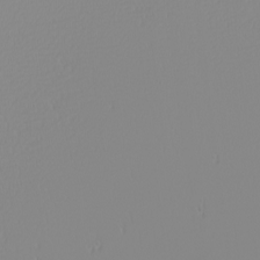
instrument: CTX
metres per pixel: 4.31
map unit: Nhu
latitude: -6.5951
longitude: -82.4978
